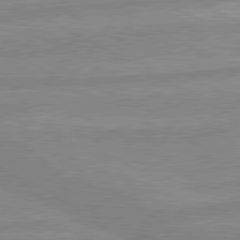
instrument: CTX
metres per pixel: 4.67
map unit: lApd
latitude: 80.3089
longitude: -169.1214
